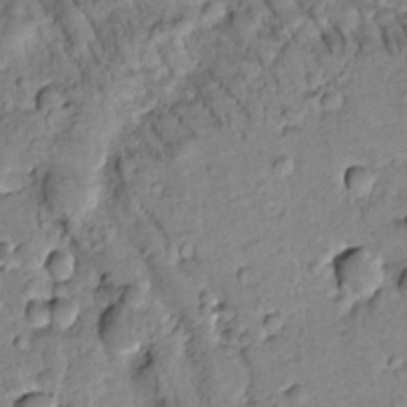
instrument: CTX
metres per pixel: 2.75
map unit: Htu
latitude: -1.8045
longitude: 173.4076
